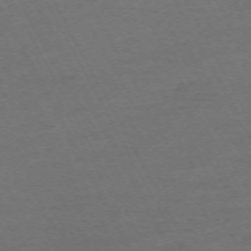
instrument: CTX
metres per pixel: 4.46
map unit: Hpe
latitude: -70.8408
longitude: 15.8234
